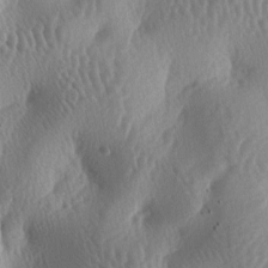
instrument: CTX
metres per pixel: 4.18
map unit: lAa
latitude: -6.9919
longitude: -128.5357
